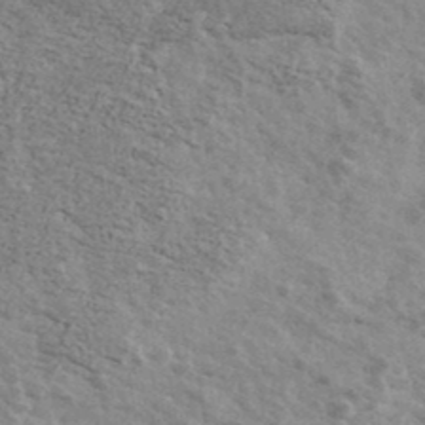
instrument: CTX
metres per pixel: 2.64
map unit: Ave
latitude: 39.4237
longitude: -109.9150
